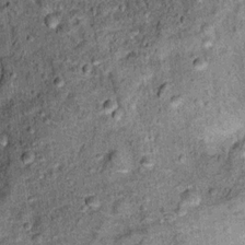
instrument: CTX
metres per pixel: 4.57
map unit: Ht
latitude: 11.8583
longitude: -38.9325
